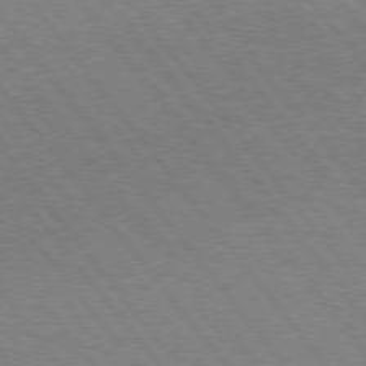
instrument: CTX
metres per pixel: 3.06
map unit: Hpe
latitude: 75.1592
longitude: -141.4615
